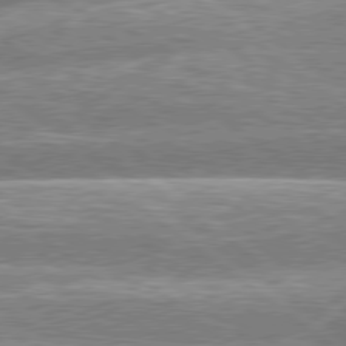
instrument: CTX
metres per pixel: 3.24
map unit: lApd
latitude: 79.1970
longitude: -158.4034
